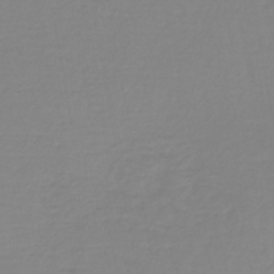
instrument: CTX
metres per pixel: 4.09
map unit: lHb
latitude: -40.5196
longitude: 65.1620
